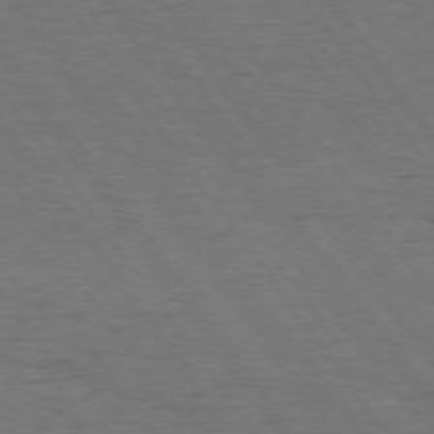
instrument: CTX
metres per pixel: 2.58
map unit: Hpe
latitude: 74.4412
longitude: -132.8569
